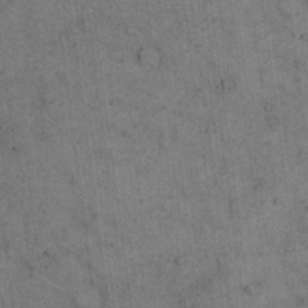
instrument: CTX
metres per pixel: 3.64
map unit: eHh
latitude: 15.2159
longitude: -62.9325
